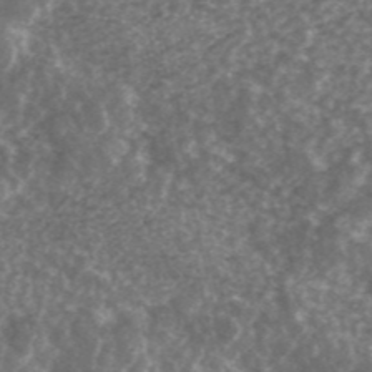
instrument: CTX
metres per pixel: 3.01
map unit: ANa
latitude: 44.6112
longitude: 29.7667
